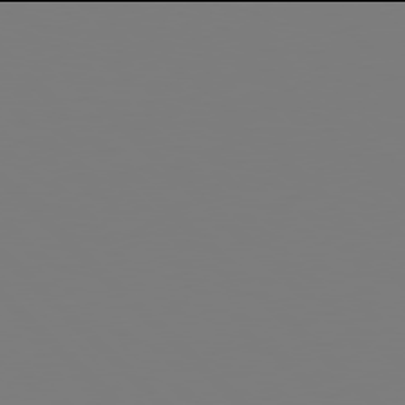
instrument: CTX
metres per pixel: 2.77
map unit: Hpe
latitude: 77.9906
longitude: 179.5021
